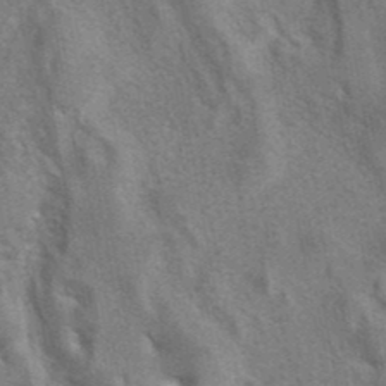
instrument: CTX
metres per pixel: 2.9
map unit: eAb
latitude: 41.1025
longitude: 106.6519
